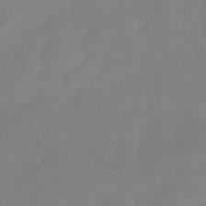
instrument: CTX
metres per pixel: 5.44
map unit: HNhu
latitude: -40.7652
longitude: 96.7652
